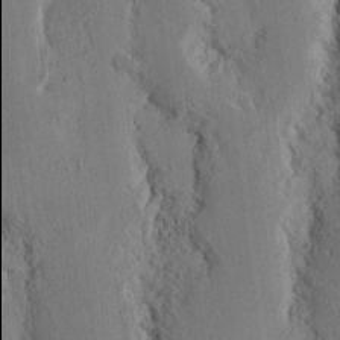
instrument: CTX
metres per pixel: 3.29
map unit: Nhu
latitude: 15.6505
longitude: -77.9906
